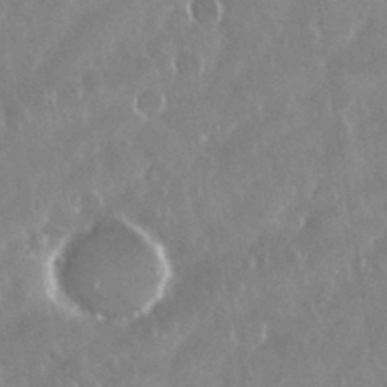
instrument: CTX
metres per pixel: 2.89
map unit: Nhu
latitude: 29.2537
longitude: -62.2523
